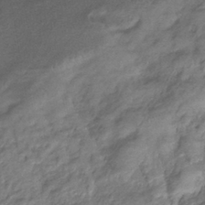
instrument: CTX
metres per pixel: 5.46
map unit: eHb
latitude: -38.7652
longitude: 78.2550
